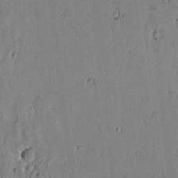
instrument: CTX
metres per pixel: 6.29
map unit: lAvf
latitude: 6.0633
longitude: 169.1242
